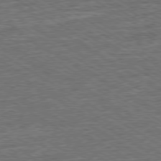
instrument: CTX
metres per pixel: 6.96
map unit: Ap
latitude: -79.9556
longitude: -53.8961
